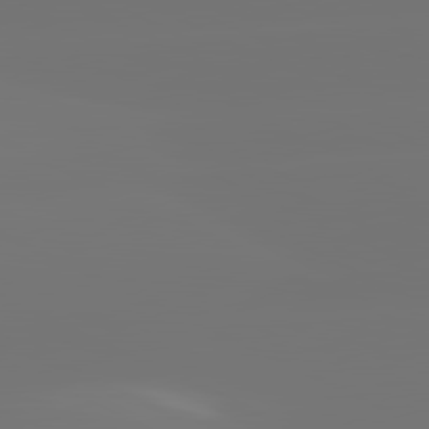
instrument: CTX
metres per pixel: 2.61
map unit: lApd
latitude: 81.5182
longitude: -148.0444
